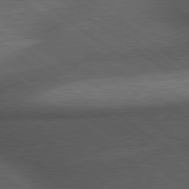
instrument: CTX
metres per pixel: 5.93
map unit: lApd
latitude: 79.8773
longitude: -176.4979
